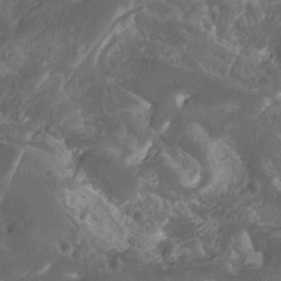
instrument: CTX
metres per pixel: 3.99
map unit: Htu
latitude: -11.7478
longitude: -73.9906
